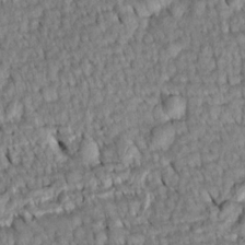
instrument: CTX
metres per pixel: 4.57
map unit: Htu
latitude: -5.1809
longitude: 153.5966
